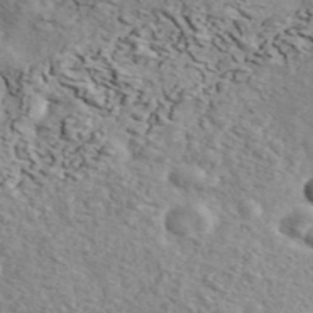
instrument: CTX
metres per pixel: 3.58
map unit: ANa
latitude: 44.4979
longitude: 47.3509
